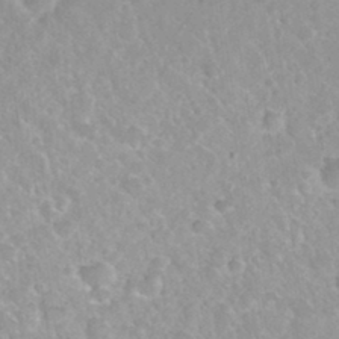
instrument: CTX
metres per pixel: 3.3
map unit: Hto
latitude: 33.8772
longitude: -47.4994
